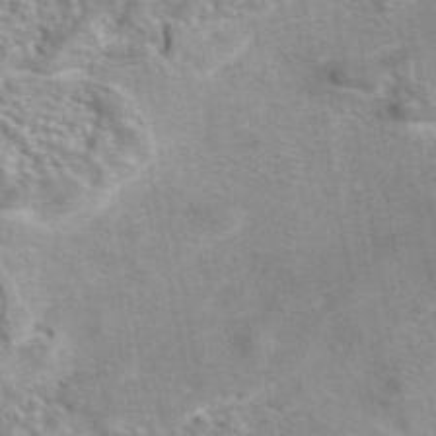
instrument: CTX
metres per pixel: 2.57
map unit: eAb
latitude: 42.5924
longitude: 104.1039
